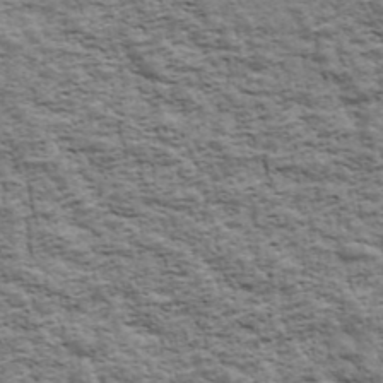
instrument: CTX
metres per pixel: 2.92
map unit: Ave
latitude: 42.9325
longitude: -111.5560
